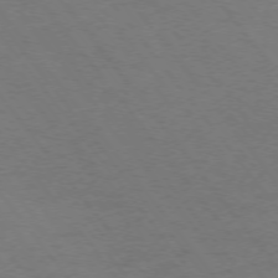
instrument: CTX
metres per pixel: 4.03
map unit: Ap
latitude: -75.3132
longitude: -74.8758
